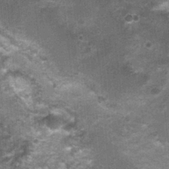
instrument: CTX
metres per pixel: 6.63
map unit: Nhu
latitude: 1.7449
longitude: -17.2725
